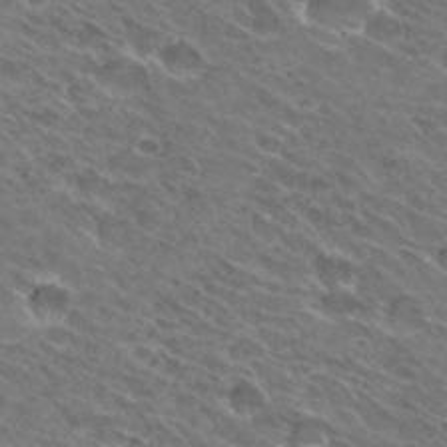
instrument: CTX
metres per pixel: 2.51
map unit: Hto
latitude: 31.5371
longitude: -44.2522
